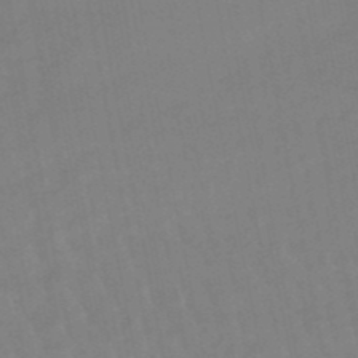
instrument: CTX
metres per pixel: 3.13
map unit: lHb
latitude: -48.9353
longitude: 75.8234
